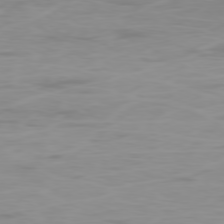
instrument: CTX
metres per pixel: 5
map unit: Ap
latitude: -78.6329
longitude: -96.5357
